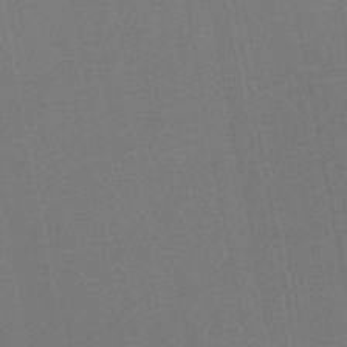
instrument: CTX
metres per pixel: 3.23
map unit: lHb
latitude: -49.3321
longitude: 68.6896
